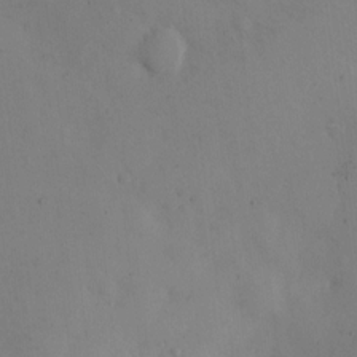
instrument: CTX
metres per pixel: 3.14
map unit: eHh
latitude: 11.6505
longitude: -61.2726
